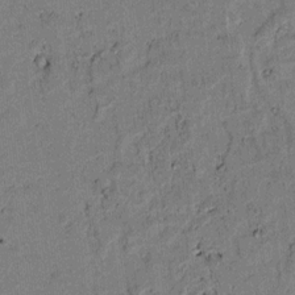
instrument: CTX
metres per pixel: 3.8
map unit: lAvf
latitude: 4.4979
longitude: 168.5573
